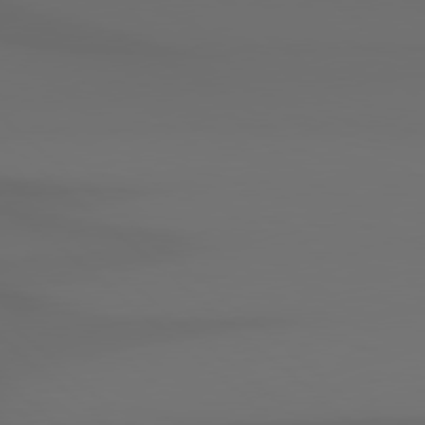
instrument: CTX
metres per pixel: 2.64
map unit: Hpe
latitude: 78.3090
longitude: -132.9892
